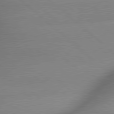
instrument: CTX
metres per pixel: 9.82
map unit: lApd
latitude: 79.4238
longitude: -163.0270
